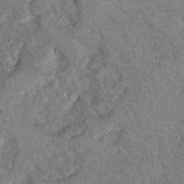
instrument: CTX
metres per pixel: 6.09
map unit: Hto
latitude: 9.8961
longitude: -35.8961
